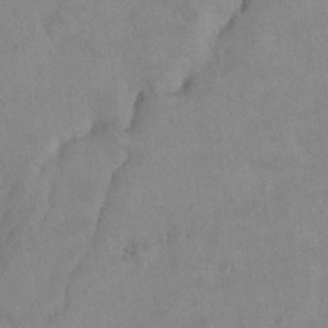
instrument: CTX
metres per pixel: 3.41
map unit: Nhu
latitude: 14.2145
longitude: -28.8758
